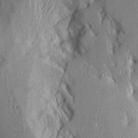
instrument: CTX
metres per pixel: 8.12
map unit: Aa
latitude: 16.8002
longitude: -149.2159
